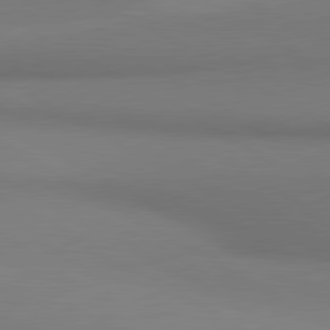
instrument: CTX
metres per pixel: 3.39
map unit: lApd
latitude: 80.8380
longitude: 147.2565
